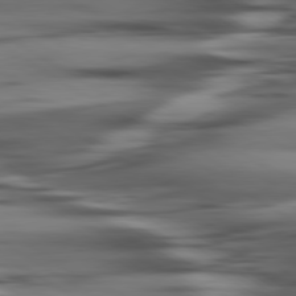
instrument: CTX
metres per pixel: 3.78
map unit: lApd
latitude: 80.1389
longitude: -121.5182
